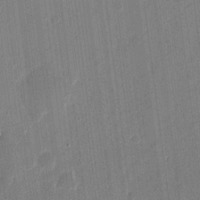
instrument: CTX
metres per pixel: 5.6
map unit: eHh
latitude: 11.1403
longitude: -70.1389
